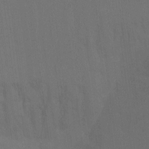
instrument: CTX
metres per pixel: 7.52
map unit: Ht
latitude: -8.3495
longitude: -39.0080
